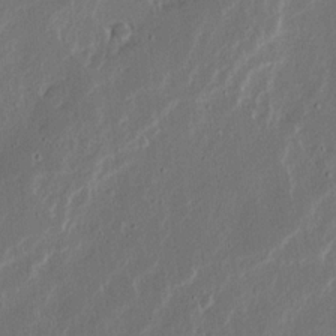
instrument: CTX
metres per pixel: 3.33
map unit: Ave
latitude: 14.8380
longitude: -138.1956
